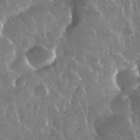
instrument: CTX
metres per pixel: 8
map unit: eHh
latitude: 34.1577
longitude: -58.1389
